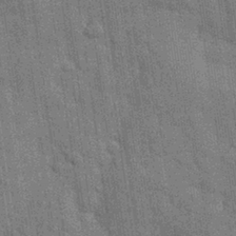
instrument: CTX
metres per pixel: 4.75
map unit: Nhu
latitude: 28.3089
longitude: -68.2334
